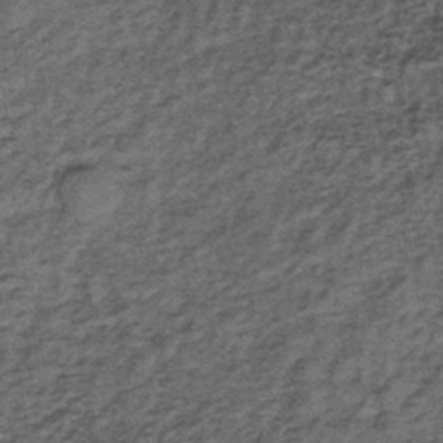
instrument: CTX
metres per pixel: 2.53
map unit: lHb
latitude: -38.8597
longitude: 66.1795
